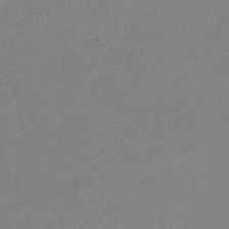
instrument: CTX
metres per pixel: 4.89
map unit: lHb
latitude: -42.1794
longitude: 74.4440
